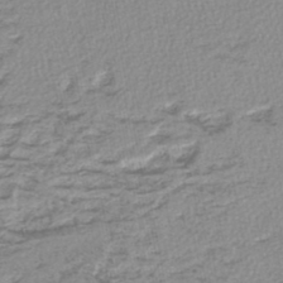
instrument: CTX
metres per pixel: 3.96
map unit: lHb
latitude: -46.0661
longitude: 75.0298
